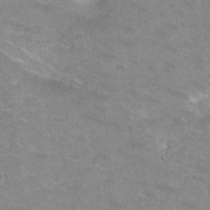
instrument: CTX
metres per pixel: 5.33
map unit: Hto
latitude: 2.3089
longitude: -32.7624
